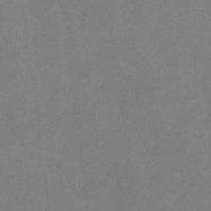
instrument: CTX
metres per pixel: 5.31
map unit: lHvf
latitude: -12.6330
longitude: -100.3278
